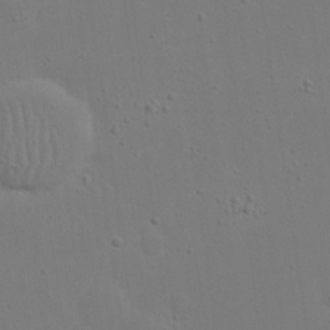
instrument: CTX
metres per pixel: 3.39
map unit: eHh
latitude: 19.5749
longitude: -71.9906
